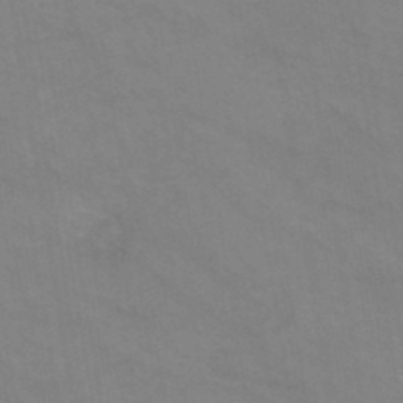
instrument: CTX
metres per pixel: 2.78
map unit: HNb
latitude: -46.2928
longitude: -37.1026
